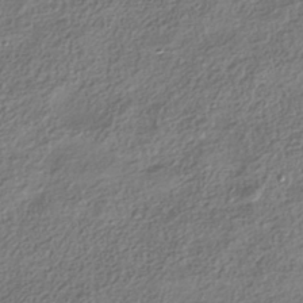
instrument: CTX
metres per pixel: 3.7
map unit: HNhu
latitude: -40.1228
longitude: 101.7855
